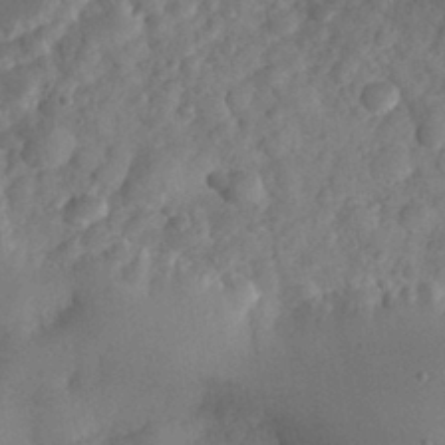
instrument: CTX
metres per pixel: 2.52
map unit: eHh
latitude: 30.6869
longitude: -70.6868
